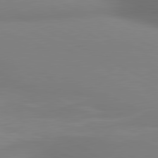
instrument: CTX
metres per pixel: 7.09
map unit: lApd
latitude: 80.8380
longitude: 132.1417
